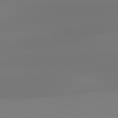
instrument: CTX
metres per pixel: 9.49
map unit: Hpe
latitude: 78.3468
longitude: -128.7813
